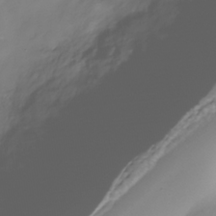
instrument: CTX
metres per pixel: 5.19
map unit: Nhe
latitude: -37.1620
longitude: -112.2711
